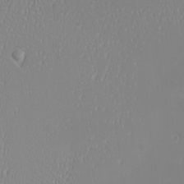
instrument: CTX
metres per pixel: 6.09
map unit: eHh
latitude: -6.6329
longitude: -82.7624
